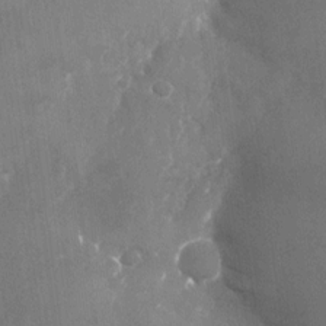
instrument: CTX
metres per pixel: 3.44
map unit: Nhu
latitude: -24.8597
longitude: -69.1781
